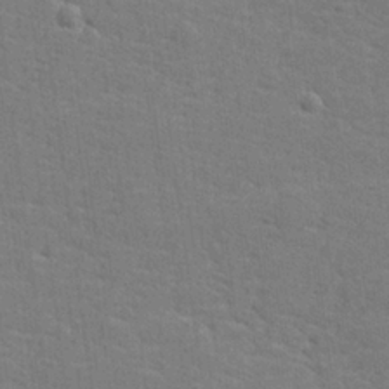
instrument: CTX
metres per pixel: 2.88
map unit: lHvf
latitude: 25.4237
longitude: 142.5006
